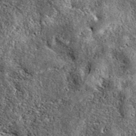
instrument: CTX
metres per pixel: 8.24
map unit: eAb
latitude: 39.4993
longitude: 106.3117
